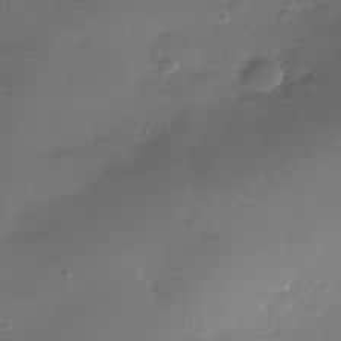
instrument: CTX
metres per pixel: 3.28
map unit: Nhe
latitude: -34.6707
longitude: -88.9325
